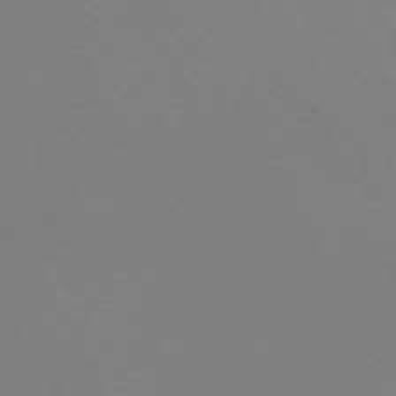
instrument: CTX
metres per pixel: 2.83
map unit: Hpe
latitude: 72.1956
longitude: -125.5182
